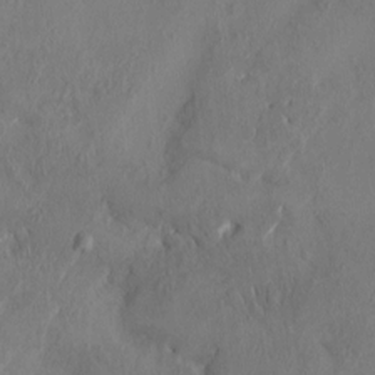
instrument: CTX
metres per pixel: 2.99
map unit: HNhu
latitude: 3.4993
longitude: -7.2348
